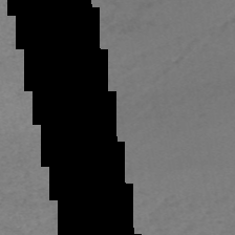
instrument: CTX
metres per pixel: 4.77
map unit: HNb
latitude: -55.0298
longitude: -44.4412
